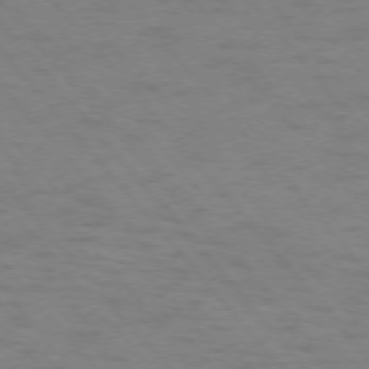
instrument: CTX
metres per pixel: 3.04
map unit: Ap
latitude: -75.7289
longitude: -70.3089
